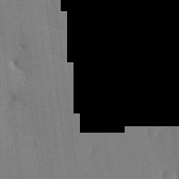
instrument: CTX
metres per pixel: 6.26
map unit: HNhu
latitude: 9.3293
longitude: 16.0850
